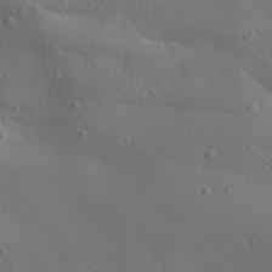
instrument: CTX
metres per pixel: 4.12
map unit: lAa
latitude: 22.9325
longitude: -137.9150
